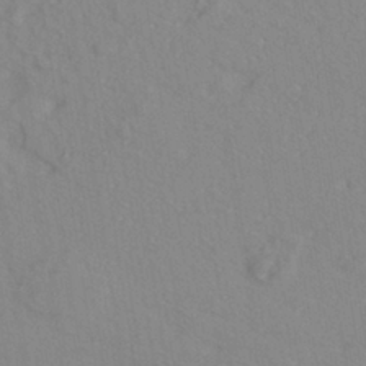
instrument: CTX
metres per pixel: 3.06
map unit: ANa
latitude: -39.2187
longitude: 95.8422
